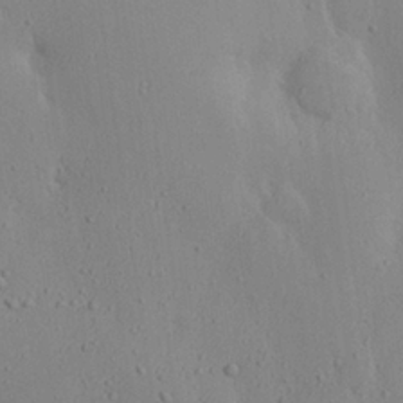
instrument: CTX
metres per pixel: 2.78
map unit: eHh
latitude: 25.2537
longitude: -72.1389
